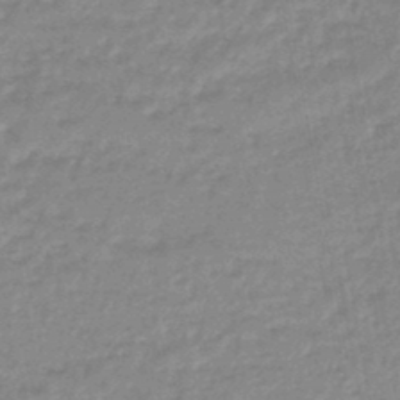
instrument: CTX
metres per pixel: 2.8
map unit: eHb
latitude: -45.6911
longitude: 81.8612
